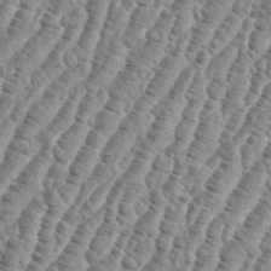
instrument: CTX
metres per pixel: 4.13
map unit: eHh
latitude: 36.8569
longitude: -136.7247
